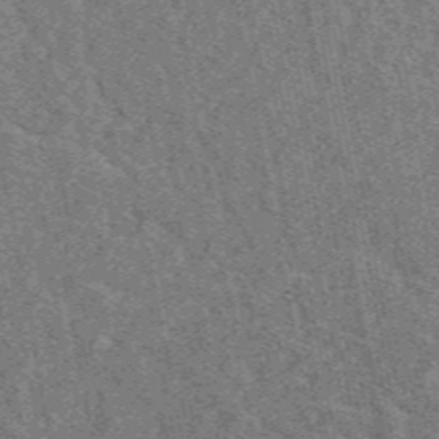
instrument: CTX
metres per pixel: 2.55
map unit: eAb
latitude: 48.1578
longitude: 120.1039
